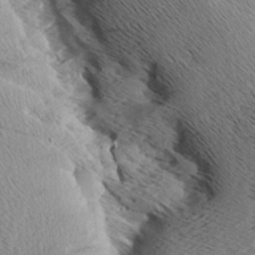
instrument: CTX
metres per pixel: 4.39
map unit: Aa
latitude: 8.0822
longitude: -140.8002
